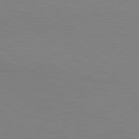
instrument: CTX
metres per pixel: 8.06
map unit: Hpe
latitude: 78.7813
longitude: -127.8206
